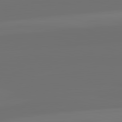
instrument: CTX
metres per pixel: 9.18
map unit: lApd
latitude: 82.7435
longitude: 161.6722
